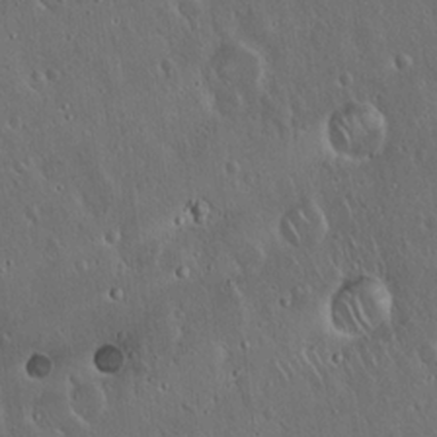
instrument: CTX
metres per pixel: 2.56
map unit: Hto
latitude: 17.4804
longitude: -57.3103
